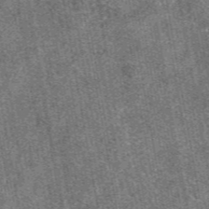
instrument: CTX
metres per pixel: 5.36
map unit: eAb
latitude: 48.1200
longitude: 107.2187
